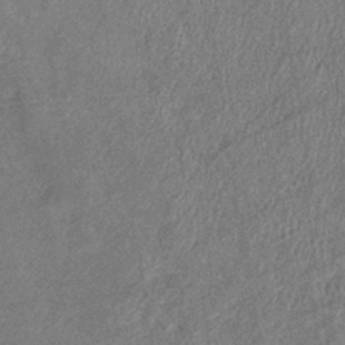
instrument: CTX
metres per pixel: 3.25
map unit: eHb
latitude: -38.5574
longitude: 77.4454
